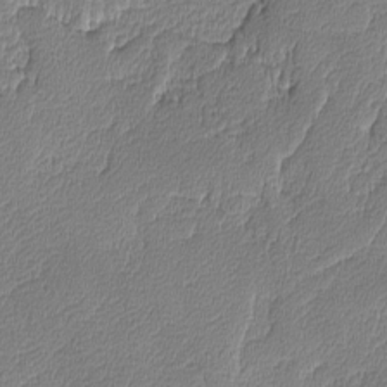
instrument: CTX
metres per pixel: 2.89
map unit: lAvf
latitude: -8.8408
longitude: -113.9528
